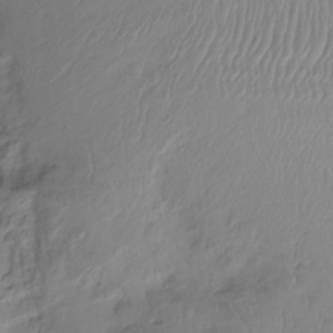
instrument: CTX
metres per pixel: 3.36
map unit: Htu
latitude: -14.7841
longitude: -45.3859
